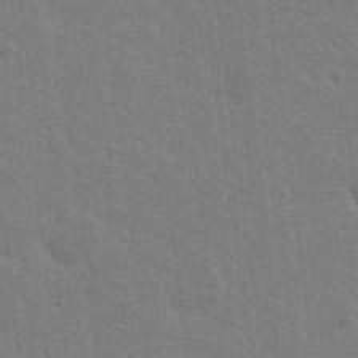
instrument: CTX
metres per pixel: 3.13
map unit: Nhu
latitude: 18.0444
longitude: -30.6302
